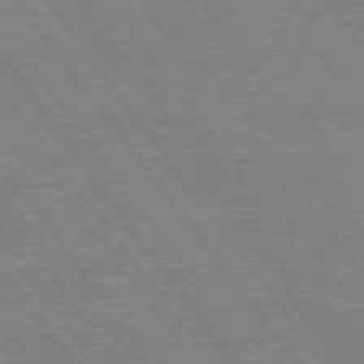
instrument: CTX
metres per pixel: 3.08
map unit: Hpe
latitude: 74.1200
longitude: -139.6505
